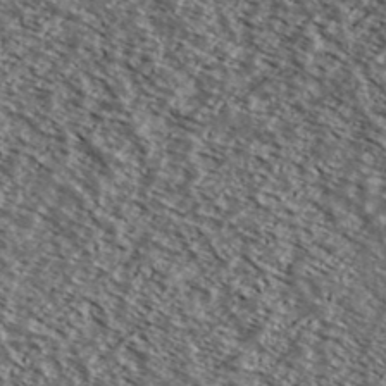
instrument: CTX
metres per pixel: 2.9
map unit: Ave
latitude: 37.8395
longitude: -109.1403
